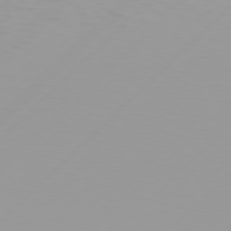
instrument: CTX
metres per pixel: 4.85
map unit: Hpe
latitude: 77.6694
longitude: -138.6113
